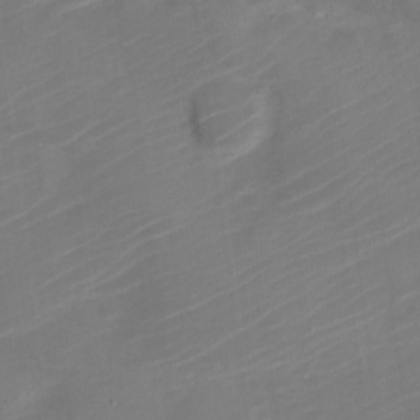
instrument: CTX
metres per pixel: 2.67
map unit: Nve
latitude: -21.1053
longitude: 106.6330
